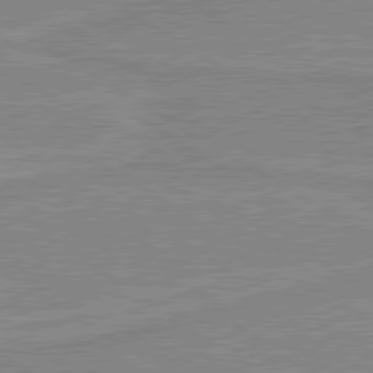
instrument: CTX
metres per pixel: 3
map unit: lApd
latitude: 80.1389
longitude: 169.3320
